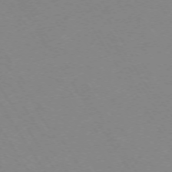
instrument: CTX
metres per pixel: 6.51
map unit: Ap
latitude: -73.2754
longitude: -70.9891
